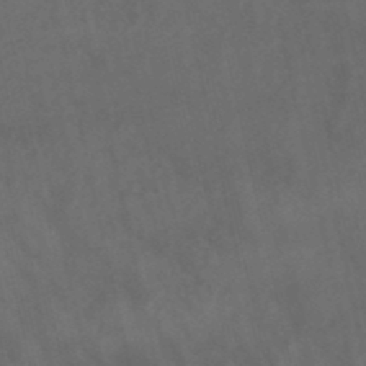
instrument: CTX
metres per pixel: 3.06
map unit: lHb
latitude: -47.6722
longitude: 70.5196
